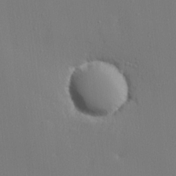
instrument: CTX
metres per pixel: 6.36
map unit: lHvf
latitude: 23.0458
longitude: 141.9367
